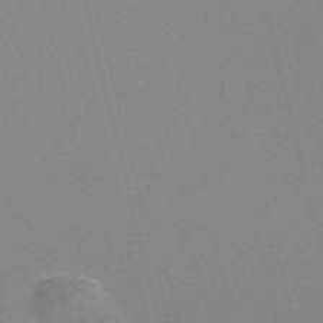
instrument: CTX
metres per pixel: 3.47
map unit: Nve
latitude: -56.8975
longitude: 51.7855
